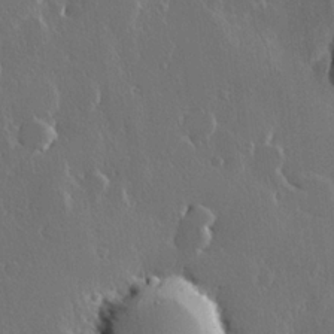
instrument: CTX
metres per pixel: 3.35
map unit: Hve
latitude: 22.4790
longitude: 147.3698
